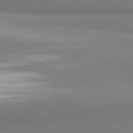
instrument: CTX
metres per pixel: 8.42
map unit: lApd
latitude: 81.8016
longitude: 165.2187
